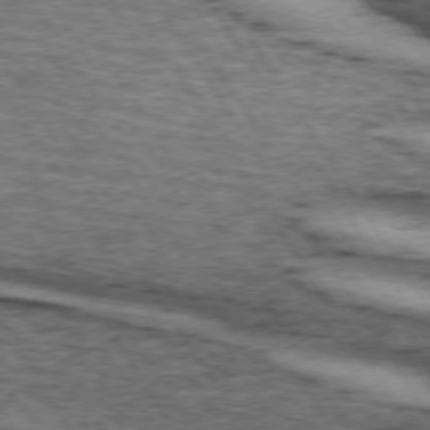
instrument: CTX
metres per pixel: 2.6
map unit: lApd
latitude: 73.4805
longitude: -74.6302
